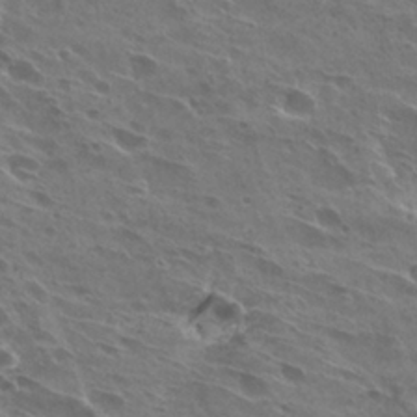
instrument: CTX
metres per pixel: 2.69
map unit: Hto
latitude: 27.2537
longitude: -40.6112
